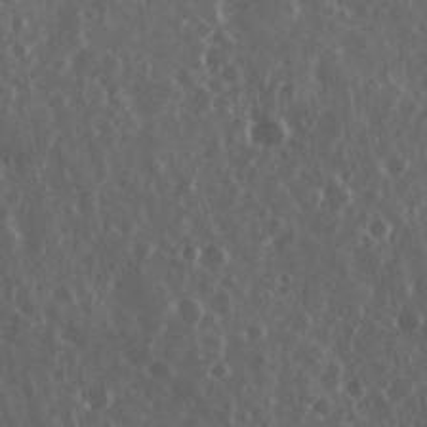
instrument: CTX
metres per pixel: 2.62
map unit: eHh
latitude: 34.5923
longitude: -59.1403
